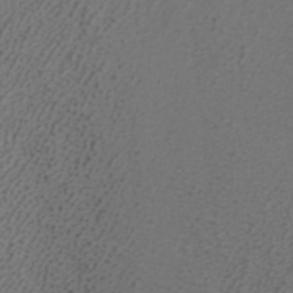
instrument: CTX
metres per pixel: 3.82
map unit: ANa
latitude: 38.5168
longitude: 23.5777
